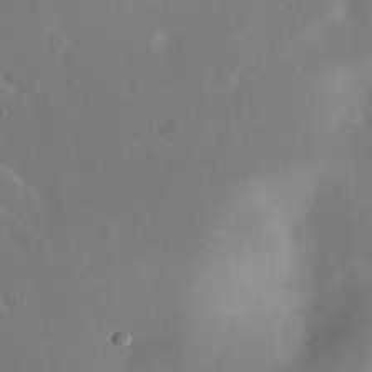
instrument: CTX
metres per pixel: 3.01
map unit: eHh
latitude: 23.8394
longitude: -70.7813
